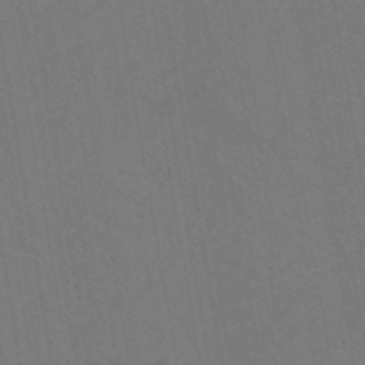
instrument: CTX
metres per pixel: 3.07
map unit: eHh
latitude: -42.7841
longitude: -32.2334
